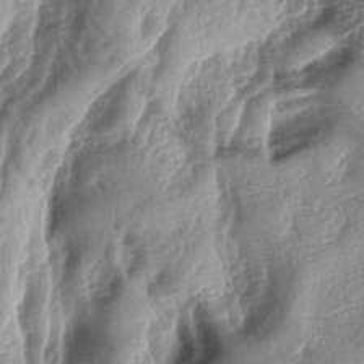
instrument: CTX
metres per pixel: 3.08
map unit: lAa
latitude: -5.2565
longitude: -126.6302
